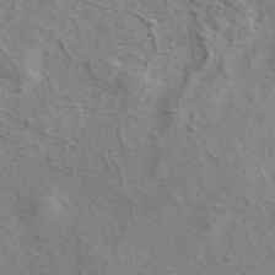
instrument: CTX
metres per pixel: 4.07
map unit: eAb
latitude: 41.5182
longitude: 104.8597
